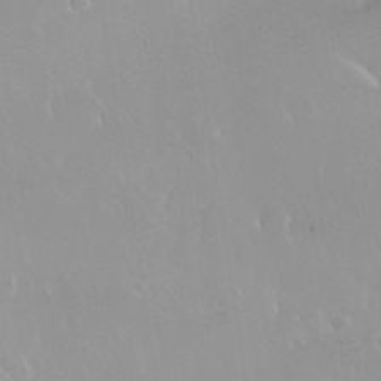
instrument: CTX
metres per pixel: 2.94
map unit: Nhu
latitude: 30.1200
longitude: -56.8568
